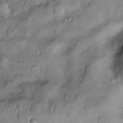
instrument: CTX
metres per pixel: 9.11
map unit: Nve
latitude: -26.9730
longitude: -148.7057
